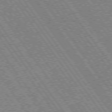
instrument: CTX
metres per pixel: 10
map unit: Hpe
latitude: 73.8206
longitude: -142.2334
